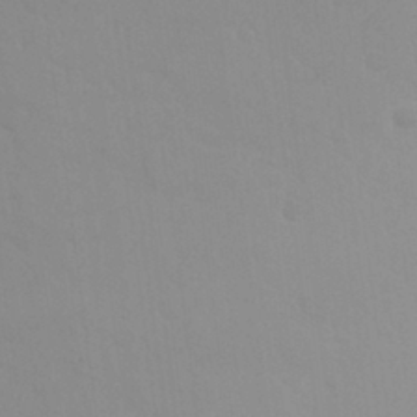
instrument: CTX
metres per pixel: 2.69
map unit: Nhu
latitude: 27.6127
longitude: -54.2522
